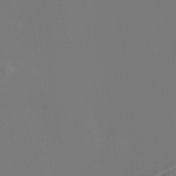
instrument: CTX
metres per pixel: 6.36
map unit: Ht
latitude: -9.4454
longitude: -32.1011
